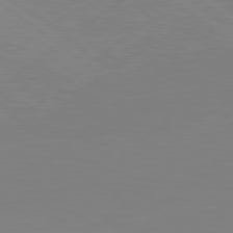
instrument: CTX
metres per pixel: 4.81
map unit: Hpe
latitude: 78.5924
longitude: -122.5546
